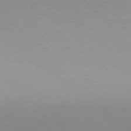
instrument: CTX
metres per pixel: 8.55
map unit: Ap
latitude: -78.3873
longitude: -95.9906
